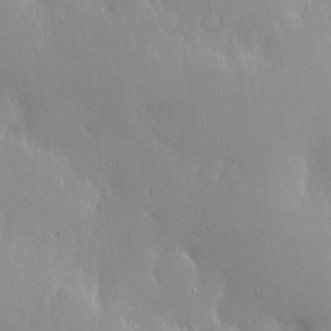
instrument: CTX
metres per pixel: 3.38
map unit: Nhe
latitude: -1.7856
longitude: -59.4993
